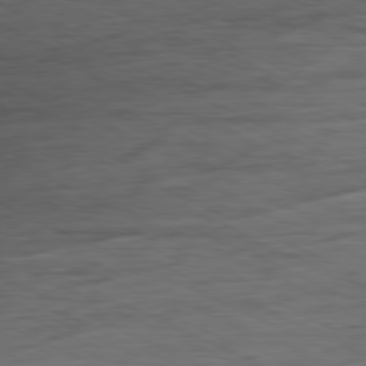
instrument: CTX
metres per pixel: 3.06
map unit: Ap
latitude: -80.3684
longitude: -81.8772
